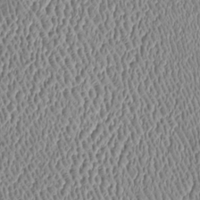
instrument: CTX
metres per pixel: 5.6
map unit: Htu
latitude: -6.2928
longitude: 157.5021
